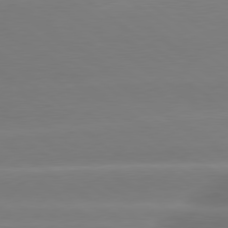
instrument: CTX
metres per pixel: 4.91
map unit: lApd
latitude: 79.3104
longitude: -133.6127
